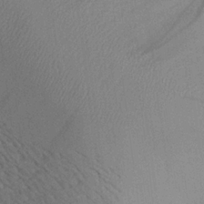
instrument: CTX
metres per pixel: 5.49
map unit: Aa
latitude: 20.1767
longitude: -144.6868
